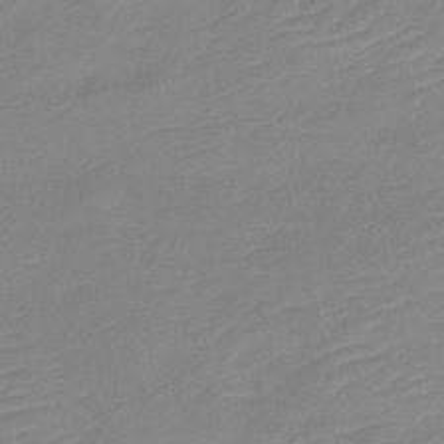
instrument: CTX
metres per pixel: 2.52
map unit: lHb
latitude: -40.4440
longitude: 76.1039
